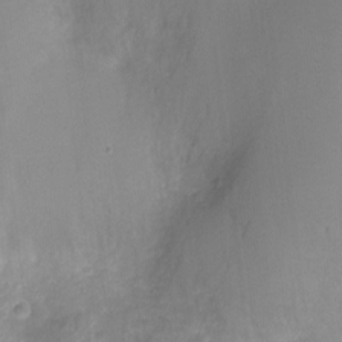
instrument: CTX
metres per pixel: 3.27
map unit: Ht
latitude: -11.8611
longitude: -24.2900
